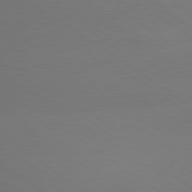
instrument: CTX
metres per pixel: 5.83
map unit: lApd
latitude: 79.4805
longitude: -151.5560
